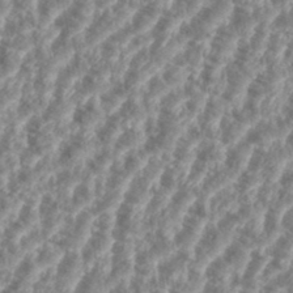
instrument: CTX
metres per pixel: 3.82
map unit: eHh
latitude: 35.4993
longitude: -136.0822
